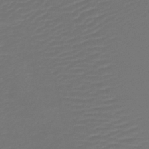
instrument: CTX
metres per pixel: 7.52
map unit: lHb
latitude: -43.9745
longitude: 77.8422
